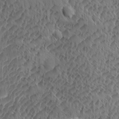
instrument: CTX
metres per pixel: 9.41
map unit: Ave
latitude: -10.2551
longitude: -119.7260
